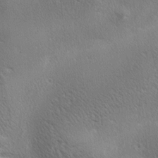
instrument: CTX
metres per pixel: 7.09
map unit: lAa
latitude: -4.5762
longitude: -125.8205
